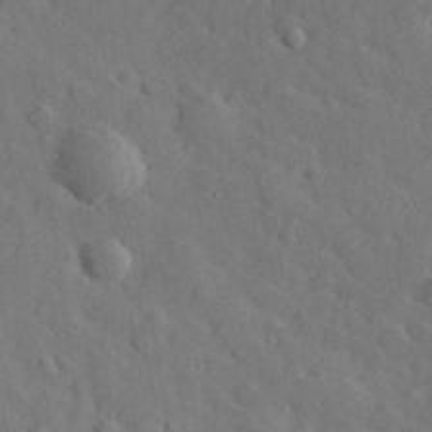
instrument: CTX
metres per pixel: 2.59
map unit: lHvf
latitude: 33.5749
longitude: -82.8191
